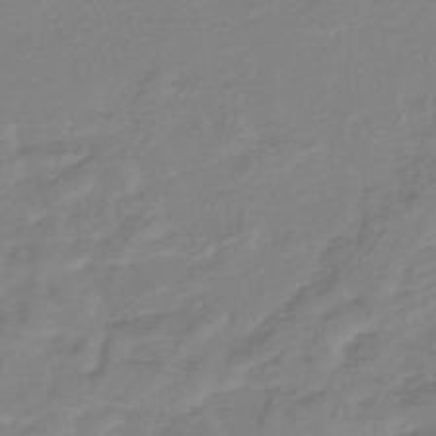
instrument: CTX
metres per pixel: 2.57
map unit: eHb
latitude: -41.0864
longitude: 81.1620
